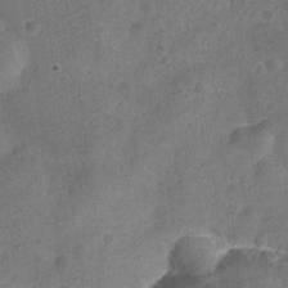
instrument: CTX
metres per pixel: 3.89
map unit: Nve
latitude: -25.7855
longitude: 107.2754
